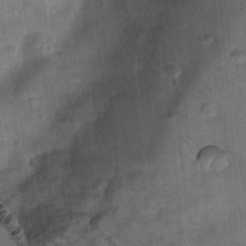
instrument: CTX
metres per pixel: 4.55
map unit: Ht
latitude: 4.1011
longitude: -29.4804
